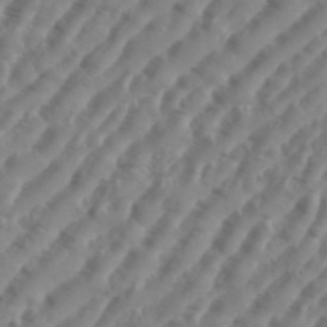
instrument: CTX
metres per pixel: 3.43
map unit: eHh
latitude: 36.4601
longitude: -134.6301
